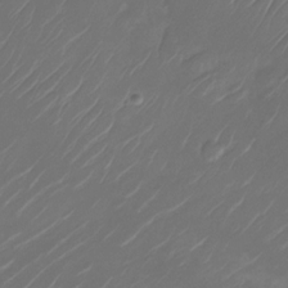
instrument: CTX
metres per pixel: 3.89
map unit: Nhu
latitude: -28.1606
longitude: -66.4601
